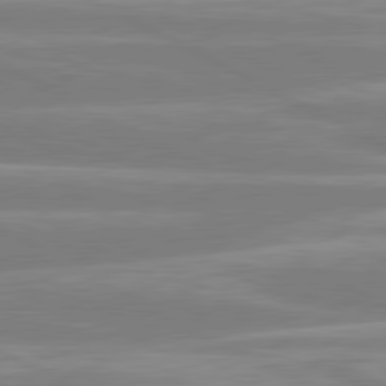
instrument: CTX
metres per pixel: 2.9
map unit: lApd
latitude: 80.8191
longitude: -134.5923
